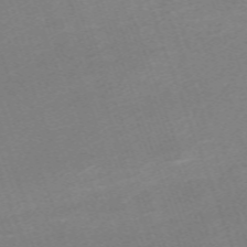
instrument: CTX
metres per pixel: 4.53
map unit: eHh
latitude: -64.6141
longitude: 50.6707
